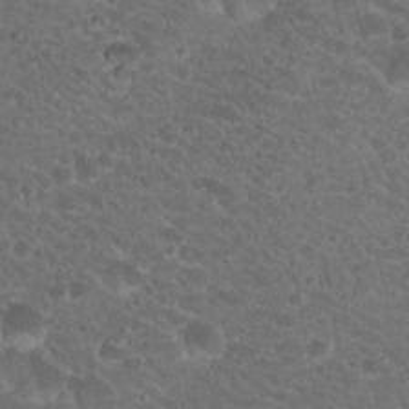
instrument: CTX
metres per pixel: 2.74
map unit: Hto
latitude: 19.7071
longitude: -34.2144
